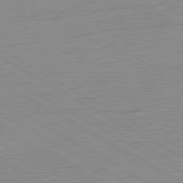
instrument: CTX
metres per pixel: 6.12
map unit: Ap
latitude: -80.8597
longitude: -78.7435
